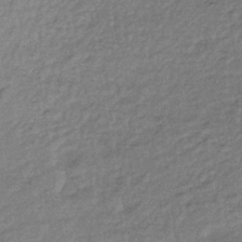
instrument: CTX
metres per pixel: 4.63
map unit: lHb
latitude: -35.5210
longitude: 66.0661
